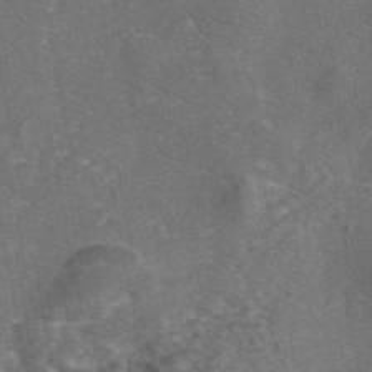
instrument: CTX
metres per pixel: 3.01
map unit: eAb
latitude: 46.1011
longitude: 107.1431
